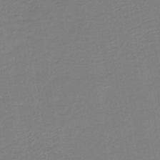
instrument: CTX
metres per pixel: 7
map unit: HNb
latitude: -41.2187
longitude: 51.1431
